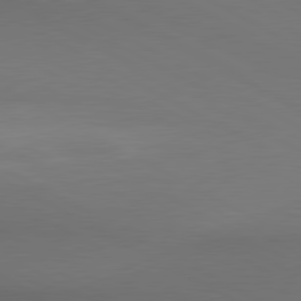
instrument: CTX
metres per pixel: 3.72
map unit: lApd
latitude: 80.5357
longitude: 140.1984
